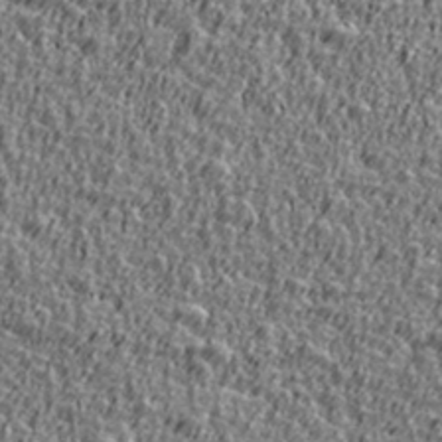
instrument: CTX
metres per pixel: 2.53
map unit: Ave
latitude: 41.5371
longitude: -112.2711
